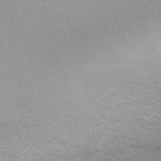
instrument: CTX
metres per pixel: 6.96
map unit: eHh
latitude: -61.8989
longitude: 53.6344
